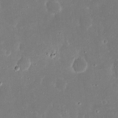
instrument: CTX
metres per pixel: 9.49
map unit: eHh
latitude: 16.6302
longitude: -72.5924
